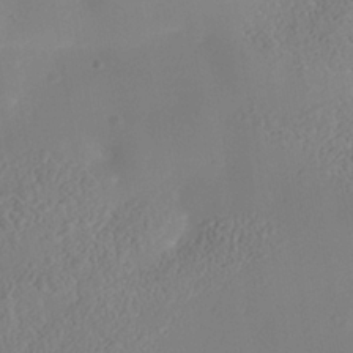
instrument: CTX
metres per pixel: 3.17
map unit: Nhe
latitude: -37.9367
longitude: -119.6883
